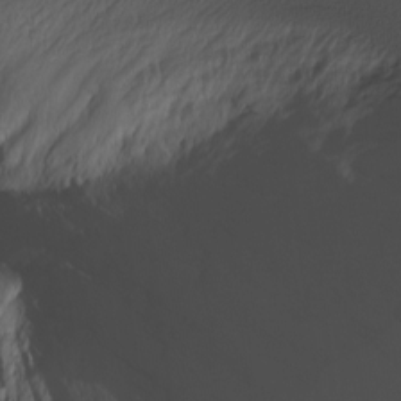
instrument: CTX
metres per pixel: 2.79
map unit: Nhu
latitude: -4.6707
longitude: -81.1214
